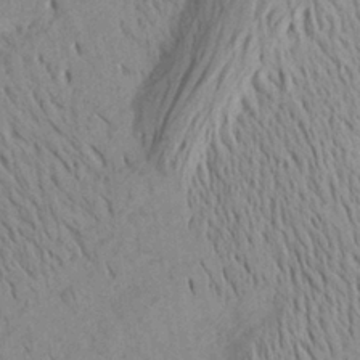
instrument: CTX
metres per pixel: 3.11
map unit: Aa
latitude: 26.0255
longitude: -143.8017
